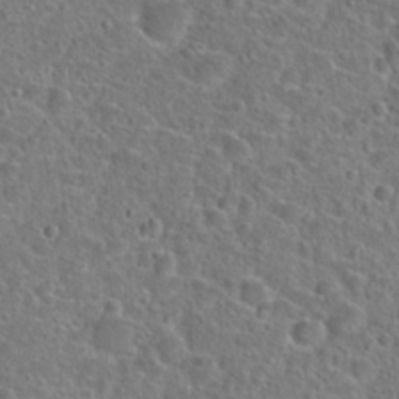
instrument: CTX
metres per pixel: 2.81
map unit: Hto
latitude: 23.2159
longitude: -46.1767
